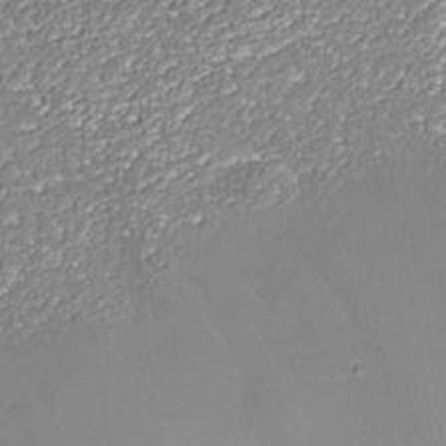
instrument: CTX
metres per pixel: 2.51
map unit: Nhe
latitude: -37.5399
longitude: -88.5168
